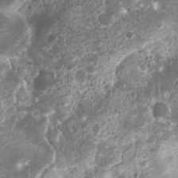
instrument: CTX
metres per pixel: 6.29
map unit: Nhu
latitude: 6.9703
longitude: -21.7638
